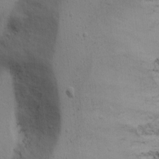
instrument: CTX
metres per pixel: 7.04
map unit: Ave
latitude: 13.2726
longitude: -102.8569
